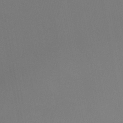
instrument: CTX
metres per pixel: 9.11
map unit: HNb
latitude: -44.6896
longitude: -44.6112
